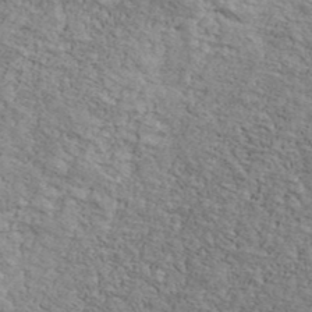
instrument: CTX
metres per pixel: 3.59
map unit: Ave
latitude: 41.2536
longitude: -109.1214
